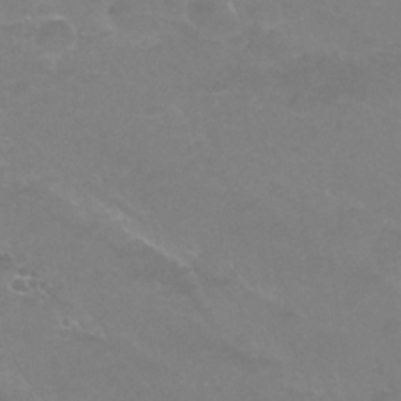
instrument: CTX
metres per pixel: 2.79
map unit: Nhu
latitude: 25.2537
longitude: -53.0648
